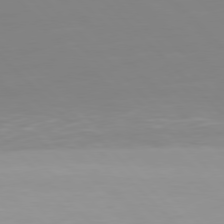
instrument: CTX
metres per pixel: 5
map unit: Hpe
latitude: 77.4993
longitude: -167.4804
